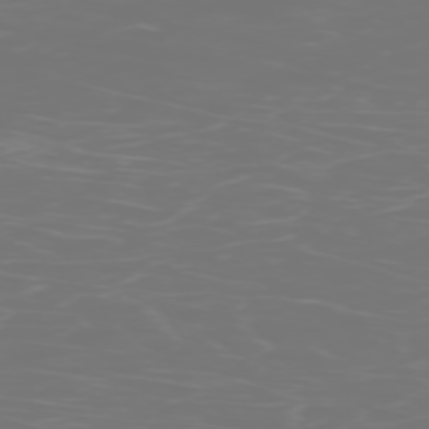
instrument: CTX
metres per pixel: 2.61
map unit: Hpe
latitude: -74.5385
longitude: 6.9541
